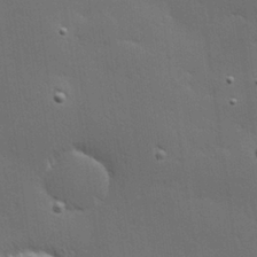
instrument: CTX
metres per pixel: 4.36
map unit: Hve
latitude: 27.5182
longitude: -94.1956
